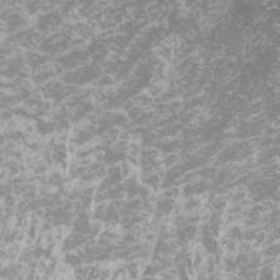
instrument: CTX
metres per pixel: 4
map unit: Htu
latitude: -5.7477
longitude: -73.9339
